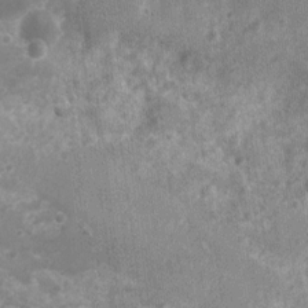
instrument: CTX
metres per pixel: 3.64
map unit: Nhu
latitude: 6.8191
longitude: -20.5168
